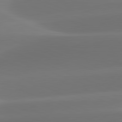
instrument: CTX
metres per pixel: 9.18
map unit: lApd
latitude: 81.8961
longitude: -162.3657
